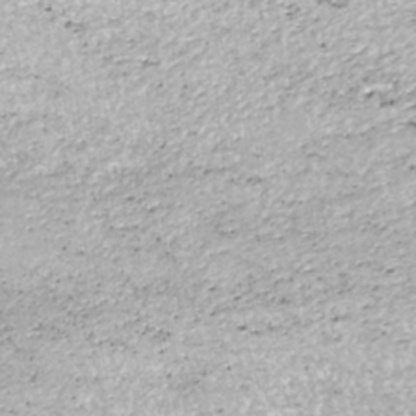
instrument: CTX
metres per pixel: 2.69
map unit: ANa
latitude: -40.7085
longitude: 102.8408
